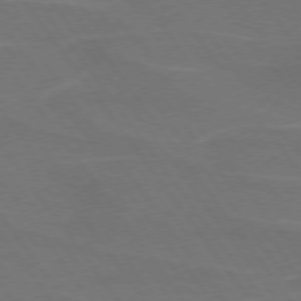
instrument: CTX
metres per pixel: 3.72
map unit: lApd
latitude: 74.7624
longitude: -57.1403
